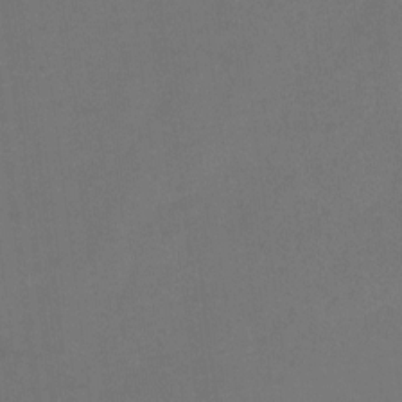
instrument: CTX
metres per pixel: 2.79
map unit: Hto
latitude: 3.8583
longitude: -32.7057
